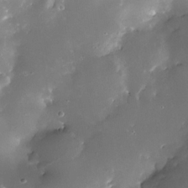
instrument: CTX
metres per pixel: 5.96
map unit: Nhe
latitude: -32.9353
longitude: -117.5182
